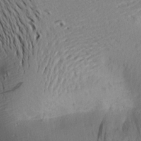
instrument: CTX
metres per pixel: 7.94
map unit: Aa
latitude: 19.3103
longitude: -144.6679
